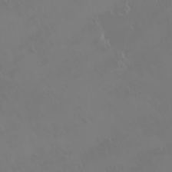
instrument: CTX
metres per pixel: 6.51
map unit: eHh
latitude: -2.1983
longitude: 19.8422
